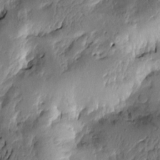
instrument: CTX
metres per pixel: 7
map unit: Htu
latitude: -2.3684
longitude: -177.4615
